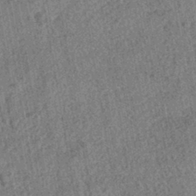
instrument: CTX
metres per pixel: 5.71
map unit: HNhu
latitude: -42.8785
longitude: 98.4251
